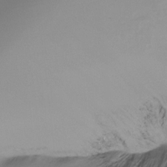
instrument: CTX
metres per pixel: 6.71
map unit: Ht
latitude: -15.8234
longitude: -44.7246
